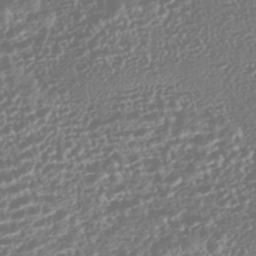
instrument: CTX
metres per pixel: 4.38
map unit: HNhu
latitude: -44.1606
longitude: 104.3873
